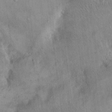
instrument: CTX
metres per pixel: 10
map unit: Hto
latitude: 14.2145
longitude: -58.6868
